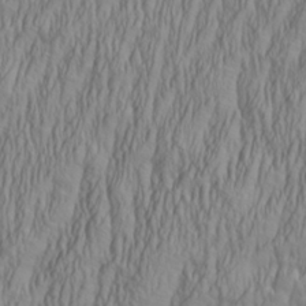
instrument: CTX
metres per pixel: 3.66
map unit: Aa
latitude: 27.5560
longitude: -136.0444
